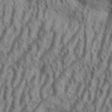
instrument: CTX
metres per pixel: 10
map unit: Aa
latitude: 33.9717
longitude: -138.1389
